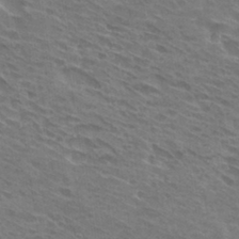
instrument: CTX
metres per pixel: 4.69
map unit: Hto
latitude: 31.1215
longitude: -44.8758
